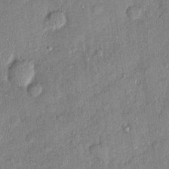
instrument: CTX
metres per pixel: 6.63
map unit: eHh
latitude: 4.3089
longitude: -74.8380
